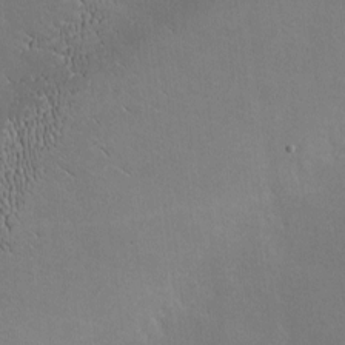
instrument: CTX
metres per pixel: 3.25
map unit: lHvf
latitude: -9.7666
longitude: -100.2334
